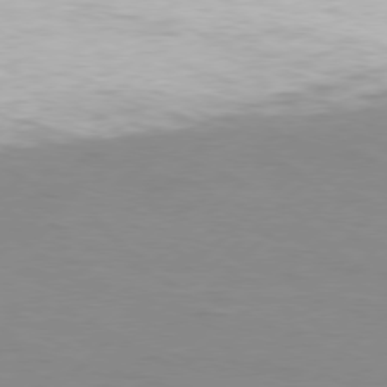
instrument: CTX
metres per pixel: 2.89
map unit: Hpe
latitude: 77.3481
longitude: -131.4049
